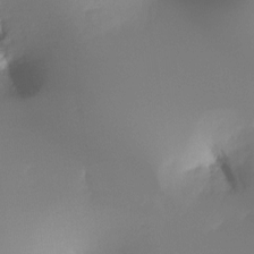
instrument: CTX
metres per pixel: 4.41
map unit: Ht
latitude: -16.6141
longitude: -47.2348
